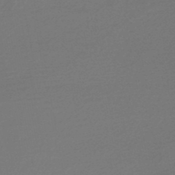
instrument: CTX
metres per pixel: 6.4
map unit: HNb
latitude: -48.8030
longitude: 59.7477
